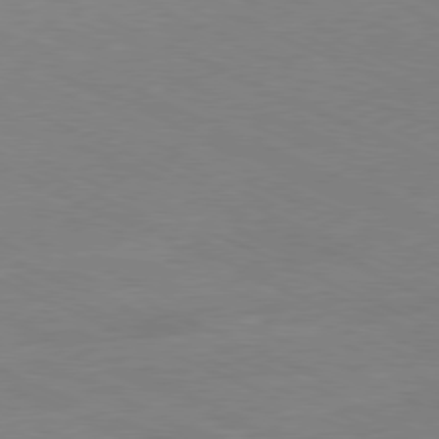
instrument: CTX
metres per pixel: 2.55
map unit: Ap
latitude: -80.2362
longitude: -66.8380
